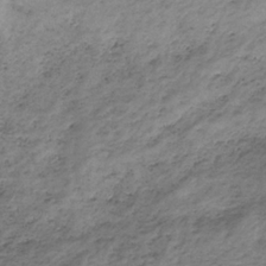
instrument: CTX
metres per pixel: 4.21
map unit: HNb
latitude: -32.9920
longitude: 61.3699
